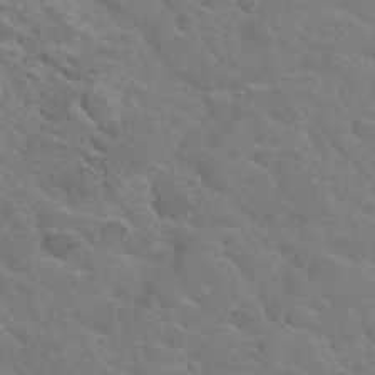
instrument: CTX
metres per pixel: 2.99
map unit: Hto
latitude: 34.0255
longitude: -49.8205
